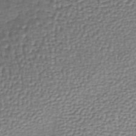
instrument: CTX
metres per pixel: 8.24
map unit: lHb
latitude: -37.0297
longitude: 58.6329
